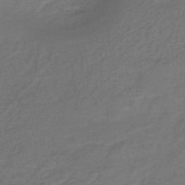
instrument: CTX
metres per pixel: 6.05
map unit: eHh
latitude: -44.0283
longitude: -29.7638
